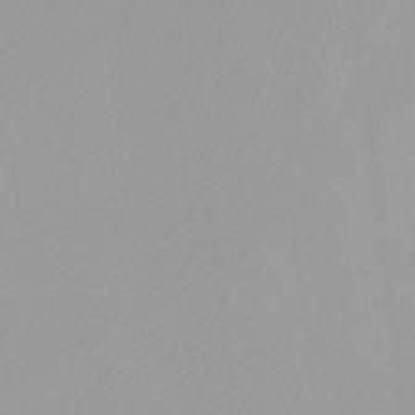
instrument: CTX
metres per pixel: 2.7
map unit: eHh
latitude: -8.1039
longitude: -70.8380
